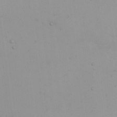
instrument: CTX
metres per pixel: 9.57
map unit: Nhu
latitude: -4.9352
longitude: -83.1592
